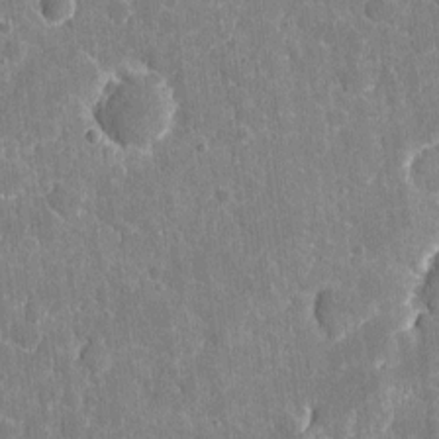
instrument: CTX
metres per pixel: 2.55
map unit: eHh
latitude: 5.2348
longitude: -67.6882
